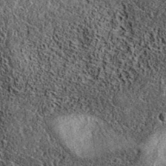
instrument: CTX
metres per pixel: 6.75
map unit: eAb
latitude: 37.2159
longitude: 108.1228
